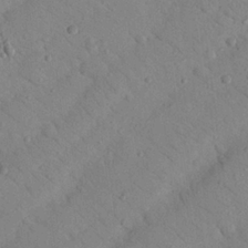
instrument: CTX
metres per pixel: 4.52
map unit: Nhu
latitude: 23.4237
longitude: -74.7246
